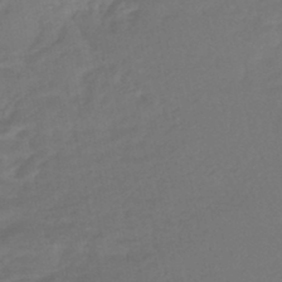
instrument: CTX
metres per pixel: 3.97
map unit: HNhu
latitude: -46.2739
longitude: 92.0283
